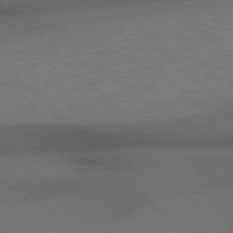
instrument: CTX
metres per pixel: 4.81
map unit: Hpe
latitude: 76.7057
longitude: -156.4978
